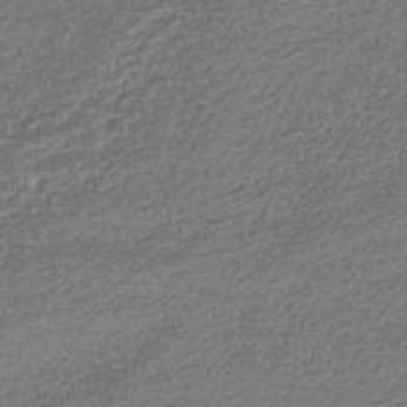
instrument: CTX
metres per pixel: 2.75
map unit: HNhu
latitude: -44.9164
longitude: 95.2753
